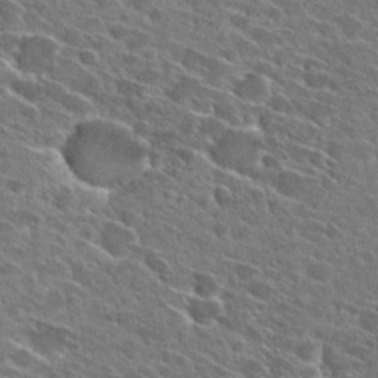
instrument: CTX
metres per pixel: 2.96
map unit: Hto
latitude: 27.7072
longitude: -43.3293
